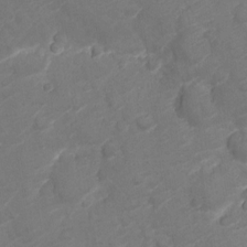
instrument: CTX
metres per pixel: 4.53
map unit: Nve
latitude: -19.6533
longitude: 106.4818
